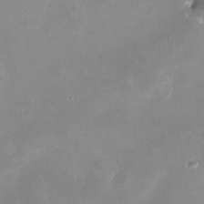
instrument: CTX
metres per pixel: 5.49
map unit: eHh
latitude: -5.2376
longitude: -77.7638
